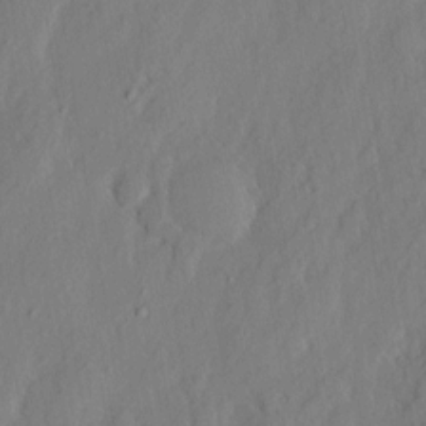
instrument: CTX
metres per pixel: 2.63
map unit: eHh
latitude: 3.3292
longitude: -77.4804
